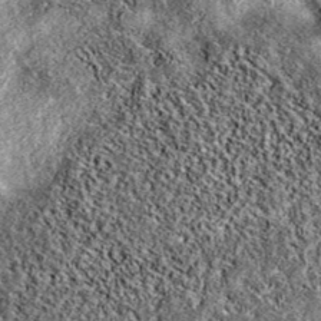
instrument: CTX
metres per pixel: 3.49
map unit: eAb
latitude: 38.2900
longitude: 106.2739
